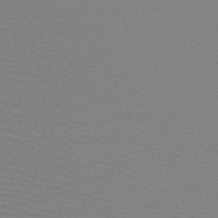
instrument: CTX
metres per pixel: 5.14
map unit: HNb
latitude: -48.5763
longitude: -43.4238
